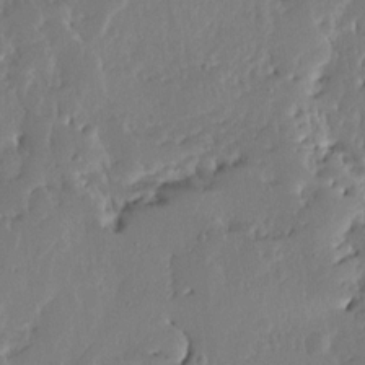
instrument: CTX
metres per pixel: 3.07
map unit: Ave
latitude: 12.9892
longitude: -136.1389
